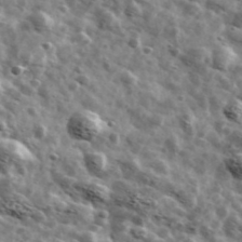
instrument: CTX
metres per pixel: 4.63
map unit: Ave
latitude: 42.2901
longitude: -107.4615
